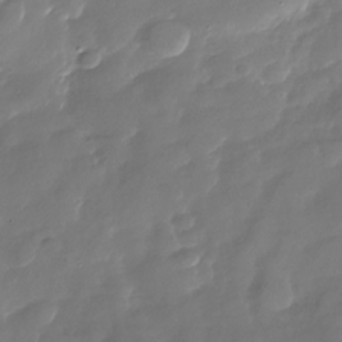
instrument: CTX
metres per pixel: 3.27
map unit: Nhu
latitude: -28.7841
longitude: -75.8017
